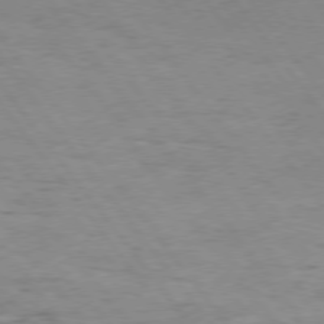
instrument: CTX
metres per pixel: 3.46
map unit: Hpe
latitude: 75.1781
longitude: -141.0647
